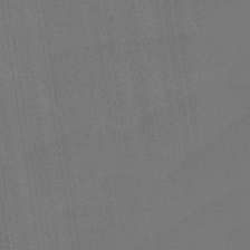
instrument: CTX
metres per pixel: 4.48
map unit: HNb
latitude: -35.8044
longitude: 55.2187
